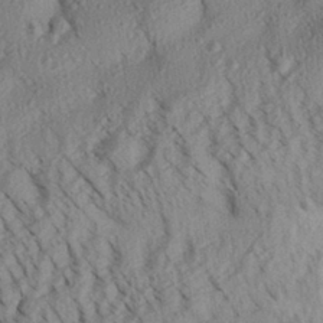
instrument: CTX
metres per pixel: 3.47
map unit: Aa
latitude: 30.5924
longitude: -138.1011
